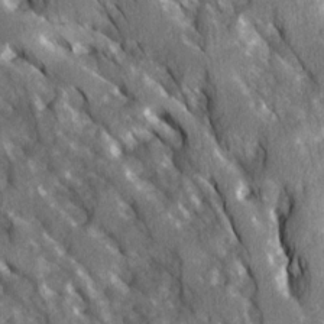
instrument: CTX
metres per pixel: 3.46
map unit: Ave
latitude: 15.0459
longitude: -131.8206
